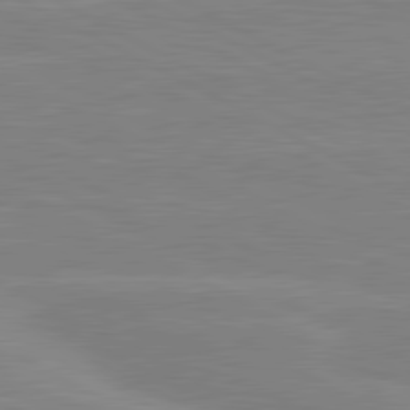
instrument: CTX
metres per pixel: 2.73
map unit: lApd
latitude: 81.1025
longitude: 171.3321
